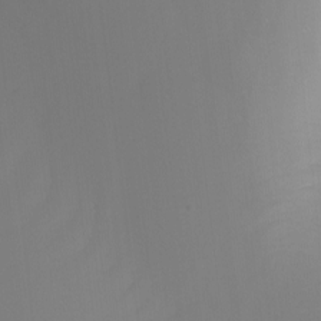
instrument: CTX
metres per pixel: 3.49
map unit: Nhu
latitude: -4.5573
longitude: -76.9702
